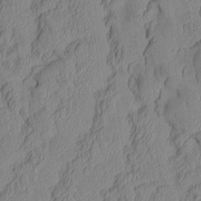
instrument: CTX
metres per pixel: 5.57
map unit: Aa
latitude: 6.8380
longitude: -128.3467
